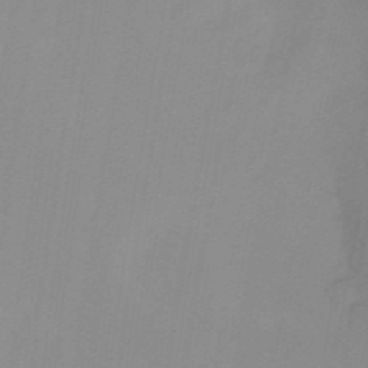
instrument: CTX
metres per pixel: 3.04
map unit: Nhu
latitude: -13.8800
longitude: -56.2144
